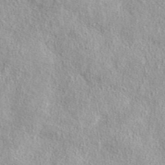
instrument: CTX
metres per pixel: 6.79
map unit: eAb
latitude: 44.0633
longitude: 114.2739
